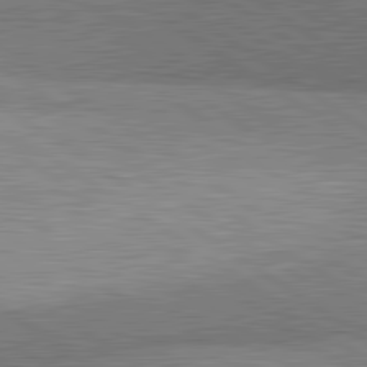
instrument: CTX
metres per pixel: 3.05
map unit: lApd
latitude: 81.5371
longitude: 140.9164
